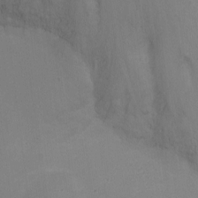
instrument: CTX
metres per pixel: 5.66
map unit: Ht
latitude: -11.5966
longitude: -35.0080
